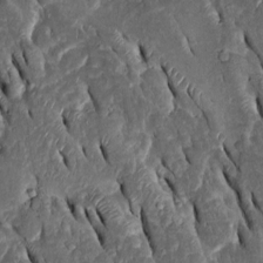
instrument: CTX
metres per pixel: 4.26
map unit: Htu
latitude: -1.4266
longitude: 149.5399
